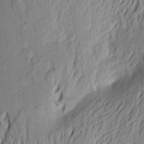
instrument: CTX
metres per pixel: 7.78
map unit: Aa
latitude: 22.1011
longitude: -150.4223
